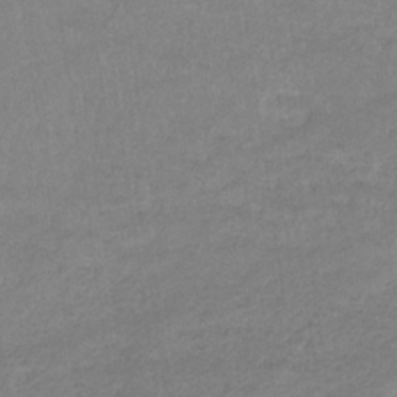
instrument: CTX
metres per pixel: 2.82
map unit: eHb
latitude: -32.7841
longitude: 68.2361
